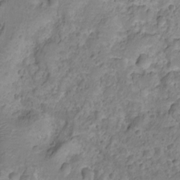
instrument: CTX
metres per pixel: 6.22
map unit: Nhu
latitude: -15.2754
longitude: -26.7246
